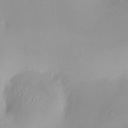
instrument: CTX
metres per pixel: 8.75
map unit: HNhu
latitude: 6.0255
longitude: 8.1039
